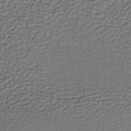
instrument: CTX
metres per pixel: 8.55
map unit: lHb
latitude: -35.7667
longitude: 61.4454
